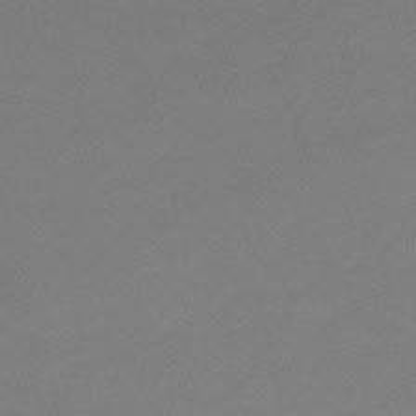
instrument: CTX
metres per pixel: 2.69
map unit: HNb
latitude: -51.8044
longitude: -50.7624
